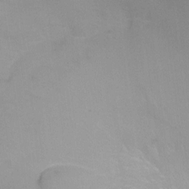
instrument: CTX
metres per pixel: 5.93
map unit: Ht
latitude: -8.6896
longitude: -35.2914
